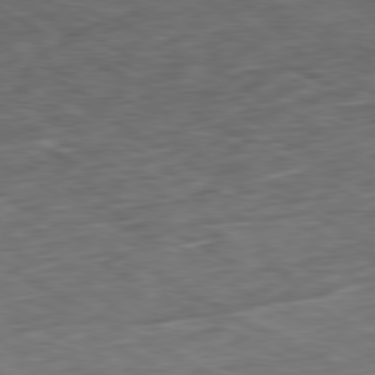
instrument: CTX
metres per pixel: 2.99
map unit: Ap
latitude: -80.8597
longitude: -73.9717
